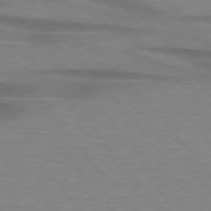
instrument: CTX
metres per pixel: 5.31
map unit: lApd
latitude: 76.5168
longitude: -85.8583
